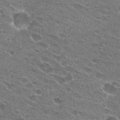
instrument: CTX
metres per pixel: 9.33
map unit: Hto
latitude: 23.9339
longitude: -41.7260
